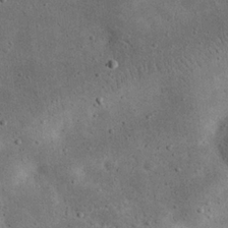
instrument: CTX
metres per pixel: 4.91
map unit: eHh
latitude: 24.2711
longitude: -68.1200
